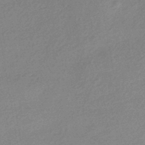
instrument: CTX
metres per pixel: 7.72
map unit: HNhu
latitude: -43.2942
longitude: 95.7288
